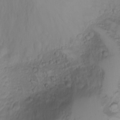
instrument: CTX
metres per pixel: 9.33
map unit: Nhu
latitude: -4.8975
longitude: -86.3656
